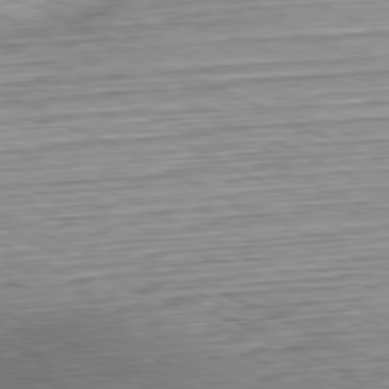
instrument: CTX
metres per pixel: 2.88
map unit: Hpe
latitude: -81.4644
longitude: 10.4251
